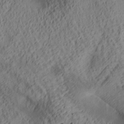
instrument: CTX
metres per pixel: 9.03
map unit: lAa
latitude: 5.1781
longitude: -116.8569
